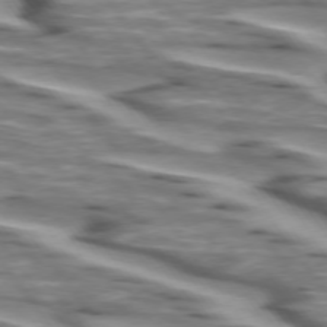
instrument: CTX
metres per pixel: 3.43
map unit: lApd
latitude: 74.3656
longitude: -57.9717
